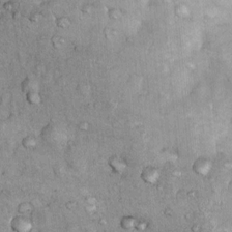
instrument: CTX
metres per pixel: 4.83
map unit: Nhu
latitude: 7.7261
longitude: -23.4048
